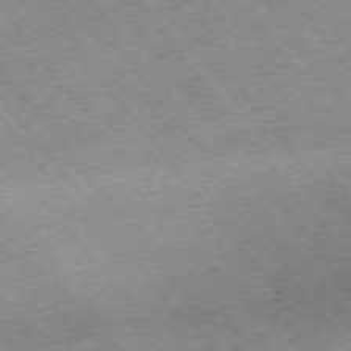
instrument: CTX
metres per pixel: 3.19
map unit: Hpe
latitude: -75.4266
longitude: -18.4412
